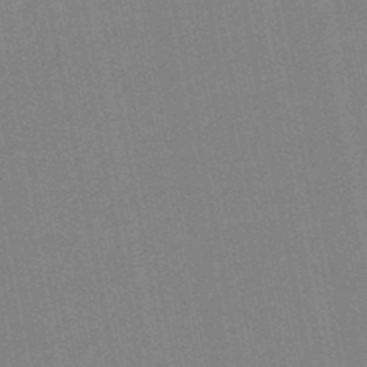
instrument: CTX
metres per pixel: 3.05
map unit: lHb
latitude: -48.8030
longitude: 80.0472
